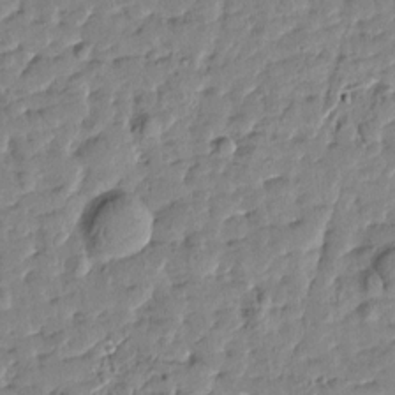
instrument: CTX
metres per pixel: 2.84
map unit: Htu
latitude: 0.9513
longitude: -179.9150
